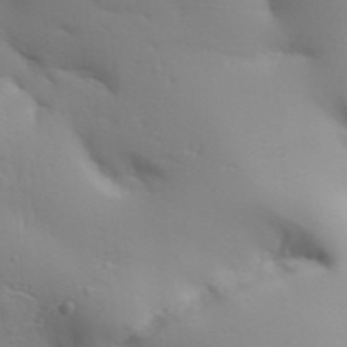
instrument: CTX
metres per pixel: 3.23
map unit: Aa
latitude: 33.2348
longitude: -143.7828
